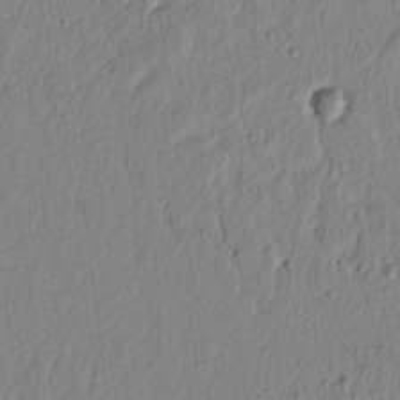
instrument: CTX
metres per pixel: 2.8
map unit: lAvf
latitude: 6.6301
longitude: 165.4455
